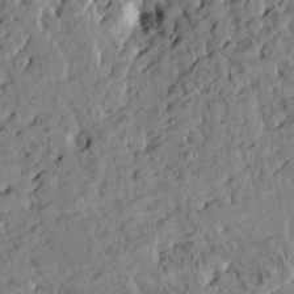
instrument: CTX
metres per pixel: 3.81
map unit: Htu
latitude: -2.5762
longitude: 175.1998
